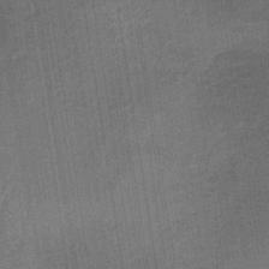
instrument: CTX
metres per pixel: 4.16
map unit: lHb
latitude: -34.1039
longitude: 65.9745
